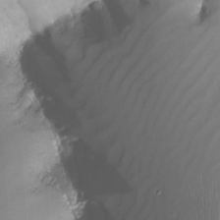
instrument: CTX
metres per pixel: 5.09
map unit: Nhu
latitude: -12.7652
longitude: -66.6301
